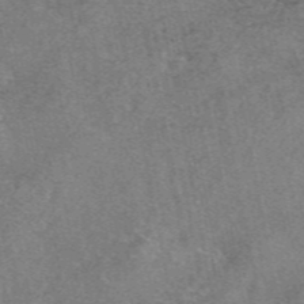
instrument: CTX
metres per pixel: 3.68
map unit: eAb
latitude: 47.4994
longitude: 103.0109
